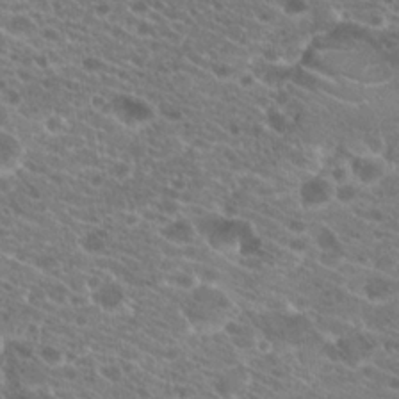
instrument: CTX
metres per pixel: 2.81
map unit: Hto
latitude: 21.2159
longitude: -39.7827
